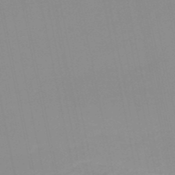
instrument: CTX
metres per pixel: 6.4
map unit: HNb
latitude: -51.1431
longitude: -50.7624
